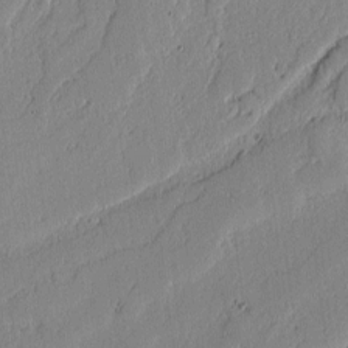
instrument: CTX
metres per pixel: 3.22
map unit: lAvf
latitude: -1.5211
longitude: -107.1781
